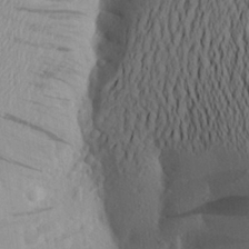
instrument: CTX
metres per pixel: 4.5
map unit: Aa
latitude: 24.7246
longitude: -149.7639
